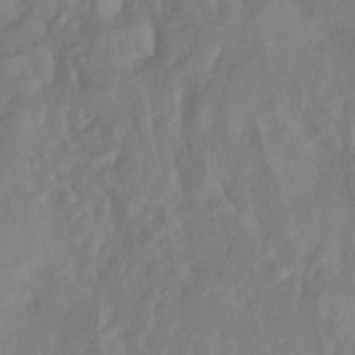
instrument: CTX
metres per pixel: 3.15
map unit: eHh
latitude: -42.1038
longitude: 122.4251
